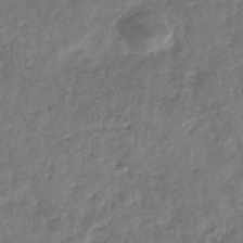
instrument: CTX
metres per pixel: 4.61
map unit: eHb
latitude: -29.8233
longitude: 69.3887
